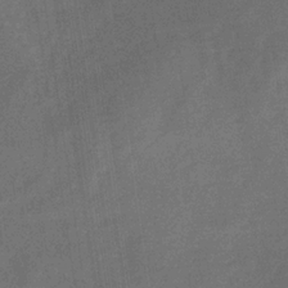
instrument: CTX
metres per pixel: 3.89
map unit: HNb
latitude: -32.3873
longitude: 57.1809
